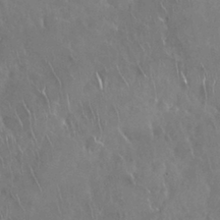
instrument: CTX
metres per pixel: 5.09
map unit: Nhu
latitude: 28.3278
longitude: -61.8961
